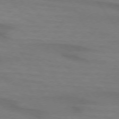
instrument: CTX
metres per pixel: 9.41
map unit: lApd
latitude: 73.9906
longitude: -63.3671
